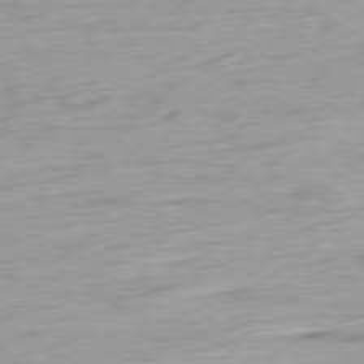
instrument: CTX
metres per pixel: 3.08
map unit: Ap
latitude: -78.3873
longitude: -72.2334
